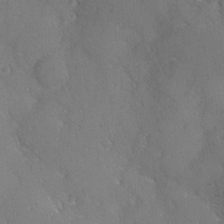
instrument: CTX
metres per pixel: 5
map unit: Ave
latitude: -0.2929
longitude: -112.0822
